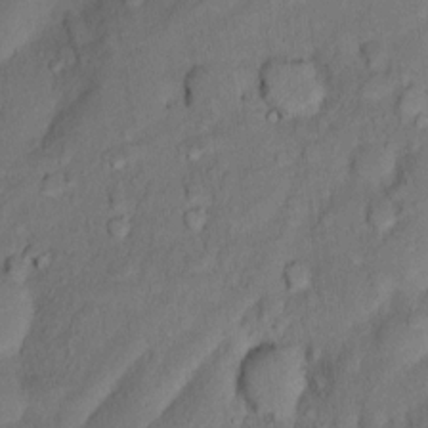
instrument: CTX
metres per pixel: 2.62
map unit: Nhu
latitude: 5.1403
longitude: -24.2900
